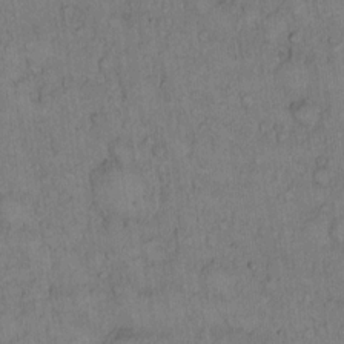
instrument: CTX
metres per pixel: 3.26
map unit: Hto
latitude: 11.1403
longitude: -58.1011
